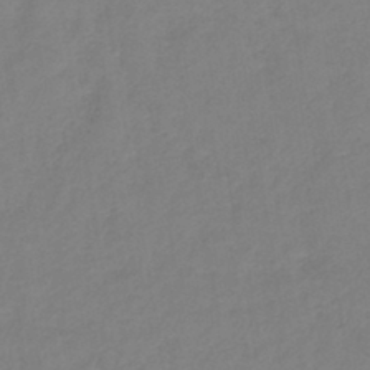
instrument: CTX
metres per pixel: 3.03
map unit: lHb
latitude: -40.5196
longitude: 74.5196
